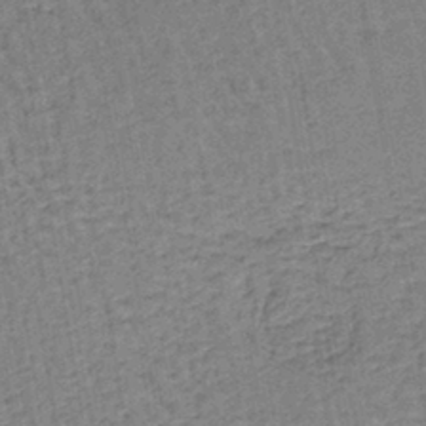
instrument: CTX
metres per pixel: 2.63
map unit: lHb
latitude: -40.3306
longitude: 62.8597
